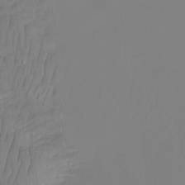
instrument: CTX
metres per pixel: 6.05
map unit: Aa
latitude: -11.8989
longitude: -68.1766
